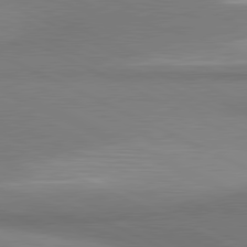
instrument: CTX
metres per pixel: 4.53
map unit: lApd
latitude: 81.3671
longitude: 162.2361
